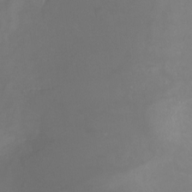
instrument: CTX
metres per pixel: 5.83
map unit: Nhu
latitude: -24.0472
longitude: -57.8772
